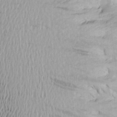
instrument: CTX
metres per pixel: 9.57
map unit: Aa
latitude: 18.6301
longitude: -143.1970
